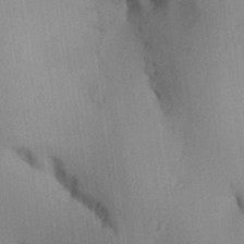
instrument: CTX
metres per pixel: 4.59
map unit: Aa
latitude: 26.8947
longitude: -134.5923
